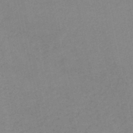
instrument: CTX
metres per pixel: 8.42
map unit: lHb
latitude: -46.7841
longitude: 61.0864
